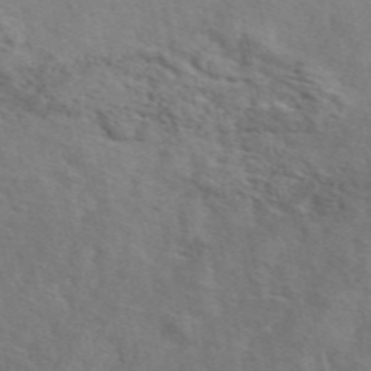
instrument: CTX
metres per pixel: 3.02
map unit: ANa
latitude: 49.7261
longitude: -73.3104
